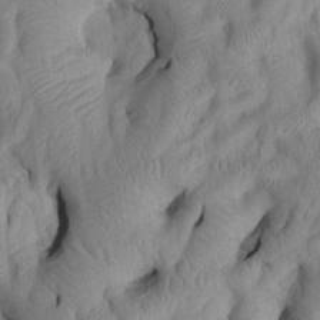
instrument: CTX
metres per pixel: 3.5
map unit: Htu
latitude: 3.0458
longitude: 148.9542
